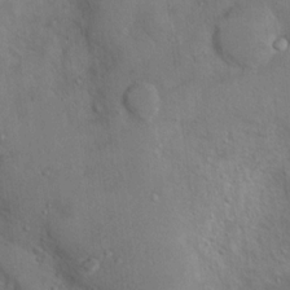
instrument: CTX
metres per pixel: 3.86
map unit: Nhu
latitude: 13.0459
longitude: -27.1970
